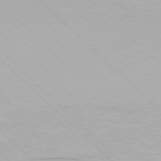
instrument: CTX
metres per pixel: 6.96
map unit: Hpe
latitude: 77.3103
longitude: -164.4034
